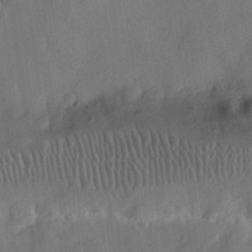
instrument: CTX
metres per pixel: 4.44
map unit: Nhu
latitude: 25.8394
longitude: -73.0081
